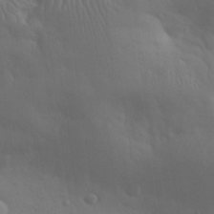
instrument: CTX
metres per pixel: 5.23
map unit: eHh
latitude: 30.8947
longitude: -68.3845
